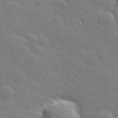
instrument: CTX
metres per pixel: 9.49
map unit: lHvf
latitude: 26.7435
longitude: 143.0864
